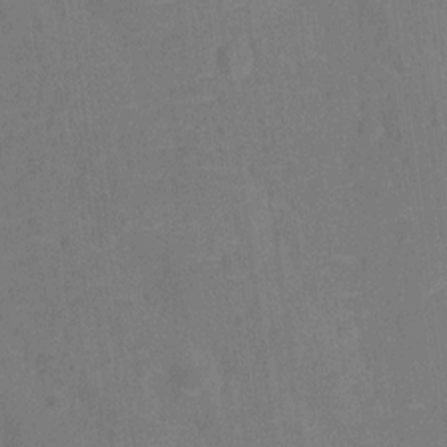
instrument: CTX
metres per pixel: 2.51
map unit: Ht
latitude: -10.3495
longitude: -23.5749
